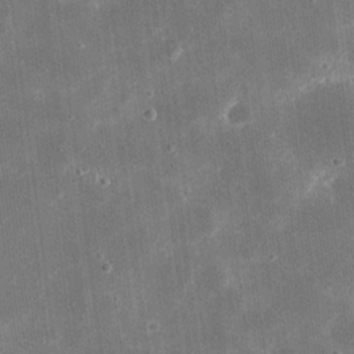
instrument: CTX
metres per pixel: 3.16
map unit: eHh
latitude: 20.6680
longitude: -67.6882
